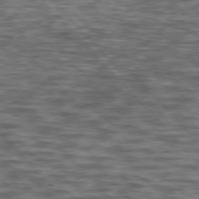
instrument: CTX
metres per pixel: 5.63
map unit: lApd
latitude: 76.4412
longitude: -70.4979
